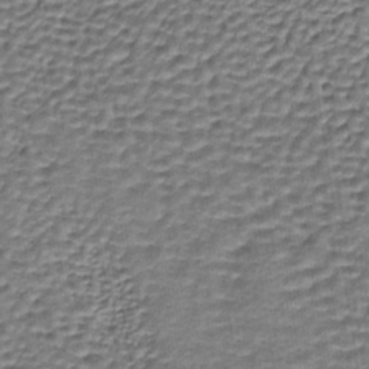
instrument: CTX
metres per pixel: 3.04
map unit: lHb
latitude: -36.0661
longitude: 61.9556
